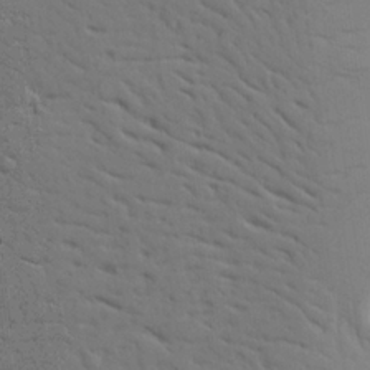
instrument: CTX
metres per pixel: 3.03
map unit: Aa
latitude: 21.7639
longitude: -124.6679
